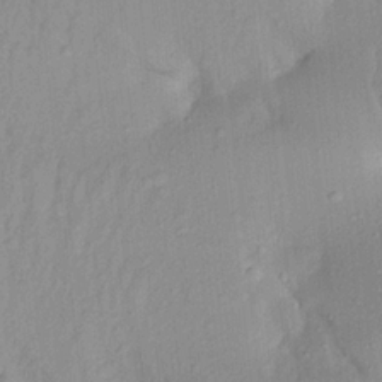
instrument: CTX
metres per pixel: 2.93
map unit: Aa
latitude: 19.9528
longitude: -147.4994
